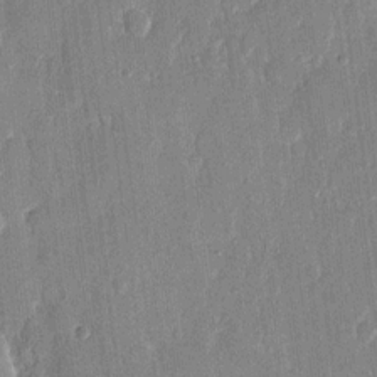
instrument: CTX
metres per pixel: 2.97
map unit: eHh
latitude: 14.1578
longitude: -70.5357
